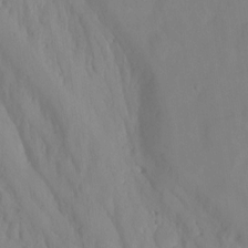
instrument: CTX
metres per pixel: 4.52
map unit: Nhu
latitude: -13.7856
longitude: -56.6112
